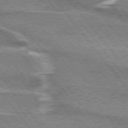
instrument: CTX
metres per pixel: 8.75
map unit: lApd
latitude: 75.1970
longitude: -65.9528
